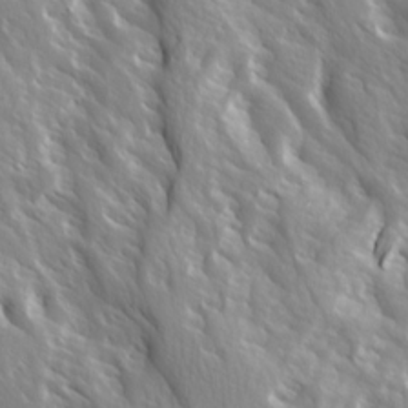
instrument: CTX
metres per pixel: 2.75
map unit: Ave
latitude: 14.7058
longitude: -132.6302
